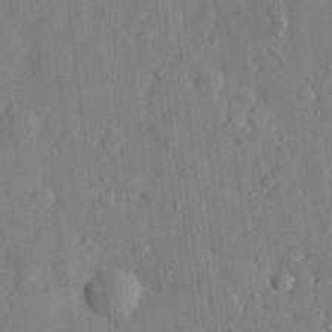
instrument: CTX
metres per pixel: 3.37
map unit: eHh
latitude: 29.3670
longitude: -76.9513
